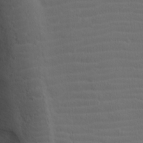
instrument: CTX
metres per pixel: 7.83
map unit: lAa
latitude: -9.3321
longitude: -125.8016
